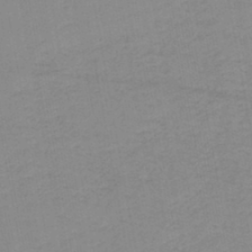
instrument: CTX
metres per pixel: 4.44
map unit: lHb
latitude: -44.1039
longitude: 53.4076
